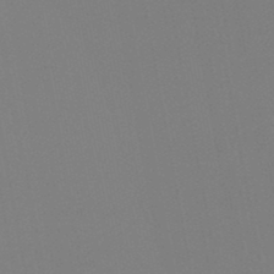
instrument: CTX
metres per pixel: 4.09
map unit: lHb
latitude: -47.1620
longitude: 68.4251
